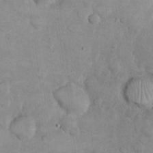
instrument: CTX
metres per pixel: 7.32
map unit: eHh
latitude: 21.9717
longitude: -59.9150
